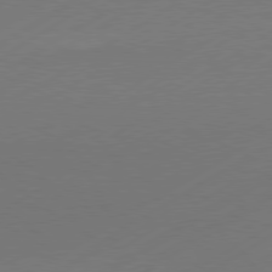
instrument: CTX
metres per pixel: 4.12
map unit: Hpe
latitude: -80.9542
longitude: 15.5777
